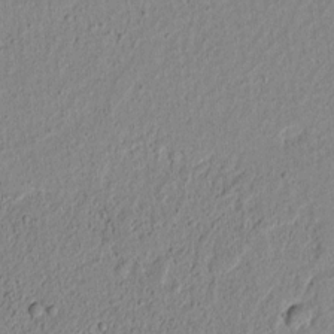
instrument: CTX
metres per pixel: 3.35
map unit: lAvf
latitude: 6.3467
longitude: 167.0486
